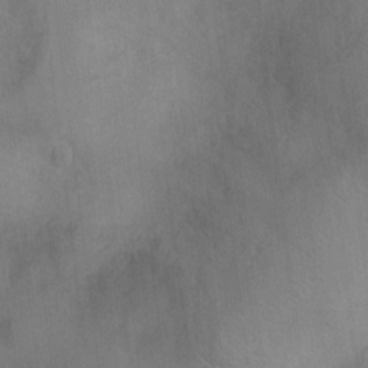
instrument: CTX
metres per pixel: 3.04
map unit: Ht
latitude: -2.6707
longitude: -16.9514
